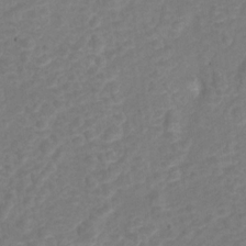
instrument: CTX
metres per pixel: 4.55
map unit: Hto
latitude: 5.2915
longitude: -32.8947
